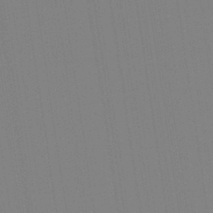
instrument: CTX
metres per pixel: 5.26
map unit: Aa
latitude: 33.3860
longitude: -142.8002
